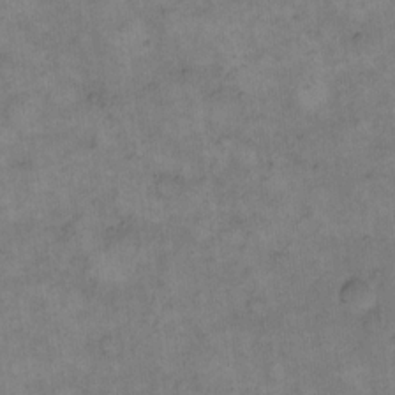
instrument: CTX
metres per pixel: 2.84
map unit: eHh
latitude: 14.5735
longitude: -66.0444
